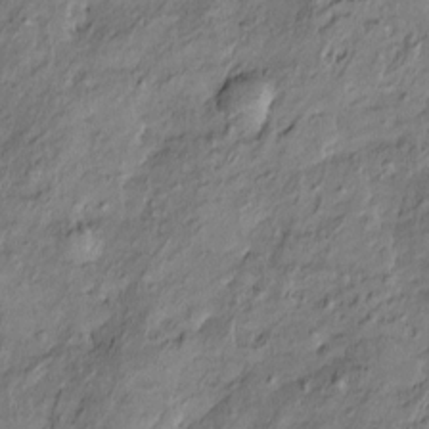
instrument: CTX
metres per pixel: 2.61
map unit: Htu
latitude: -10.0850
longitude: 176.7274
